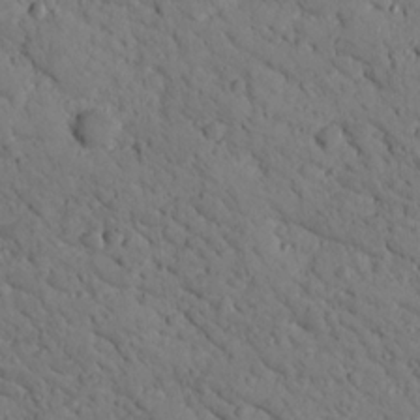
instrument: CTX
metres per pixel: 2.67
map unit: lHvf
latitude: 14.1011
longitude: 178.7085
